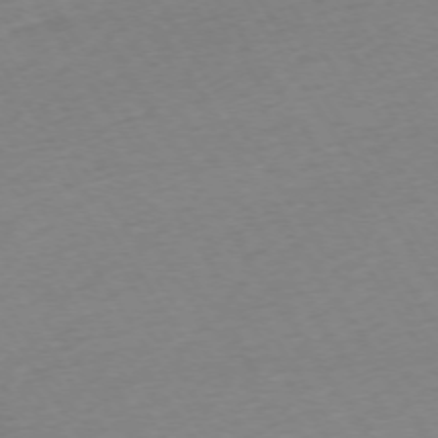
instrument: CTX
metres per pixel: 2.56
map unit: Ap
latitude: -73.7288
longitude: -68.6302
